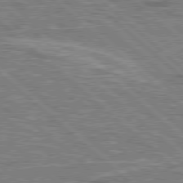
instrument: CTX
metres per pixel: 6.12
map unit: Hpe
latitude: 78.2145
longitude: -157.3859
